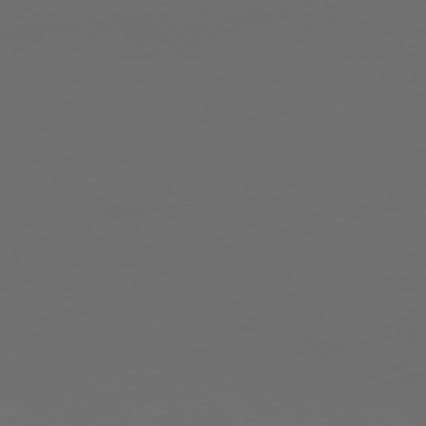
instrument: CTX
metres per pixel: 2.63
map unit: Ap
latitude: -76.3873
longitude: -73.9339
